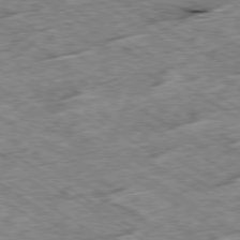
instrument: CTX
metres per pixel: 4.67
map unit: Ap
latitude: -79.6910
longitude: -86.5734
